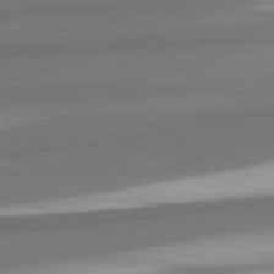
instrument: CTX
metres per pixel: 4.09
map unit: lApd
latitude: 82.2144
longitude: 153.6344
